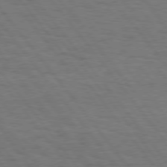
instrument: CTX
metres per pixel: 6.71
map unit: Hpe
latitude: 75.5938
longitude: -136.8380
